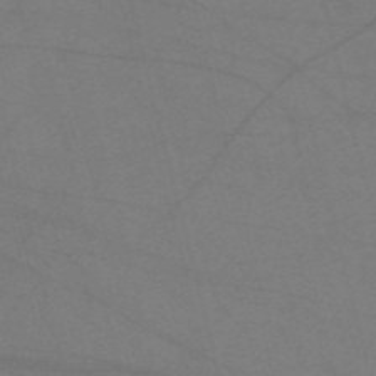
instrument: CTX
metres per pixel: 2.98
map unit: Nve
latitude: -57.7100
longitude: 51.0675
